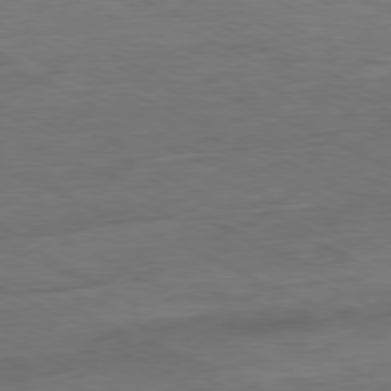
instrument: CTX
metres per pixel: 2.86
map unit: Ap
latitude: -80.4818
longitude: -81.6694
